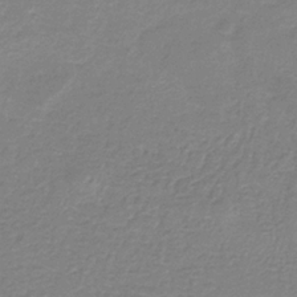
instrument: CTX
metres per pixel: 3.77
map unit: HNb
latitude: -33.7856
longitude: 55.5021
